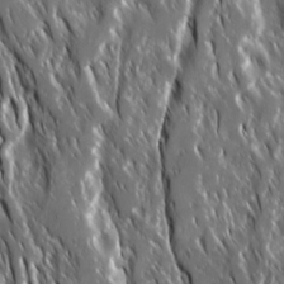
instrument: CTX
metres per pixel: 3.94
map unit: Ave
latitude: 15.2159
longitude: -133.4993
